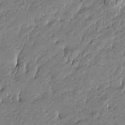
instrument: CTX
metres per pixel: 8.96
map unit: Htu
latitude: -5.1242
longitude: 176.6896
